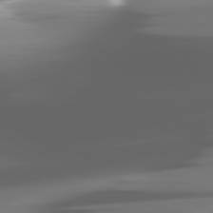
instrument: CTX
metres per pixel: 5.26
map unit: lApd
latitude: 81.4426
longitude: -145.5371
